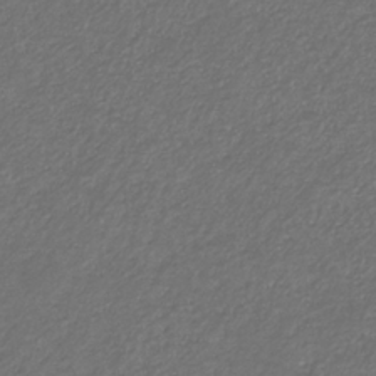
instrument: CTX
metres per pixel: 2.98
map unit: eHb
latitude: -32.1228
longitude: 70.0283
